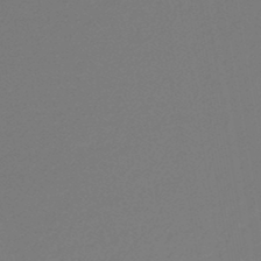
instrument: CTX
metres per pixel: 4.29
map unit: lHb
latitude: -45.4643
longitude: 59.8233
